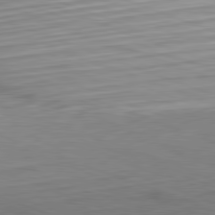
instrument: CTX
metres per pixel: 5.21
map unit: Hpe
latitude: -82.4440
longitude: 13.0675
